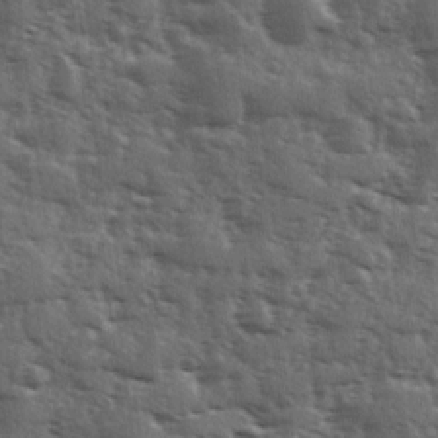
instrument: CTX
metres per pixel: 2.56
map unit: Ave
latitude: 11.6127
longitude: -102.8002
